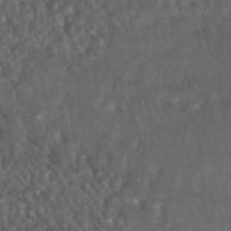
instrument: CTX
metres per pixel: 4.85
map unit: HNhu
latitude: -46.0850
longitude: 104.6896
